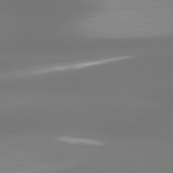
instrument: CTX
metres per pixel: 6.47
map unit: lApd
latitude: 81.4048
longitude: -166.0822
